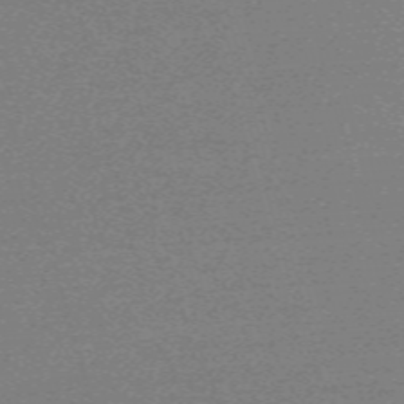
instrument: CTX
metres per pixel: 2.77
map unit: eHh
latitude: -61.1998
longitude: 51.7289
